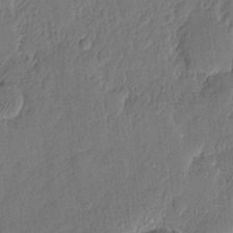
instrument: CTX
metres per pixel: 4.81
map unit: eHh
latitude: 6.4223
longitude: -73.9339
